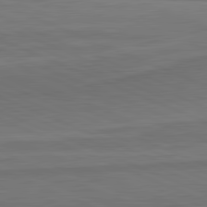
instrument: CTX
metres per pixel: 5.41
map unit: lApd
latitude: 82.0255
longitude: 169.1620
